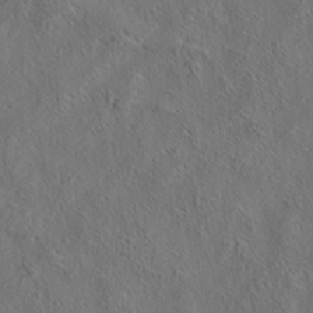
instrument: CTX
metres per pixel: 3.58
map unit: eHh
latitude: 6.3845
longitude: -76.7057
